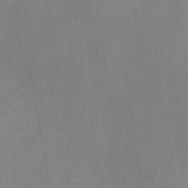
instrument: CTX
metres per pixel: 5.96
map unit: HNb
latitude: -45.1620
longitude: -37.9528
